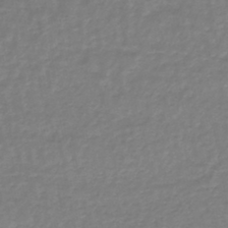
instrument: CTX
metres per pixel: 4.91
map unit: lHb
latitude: -44.6519
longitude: 66.0094
